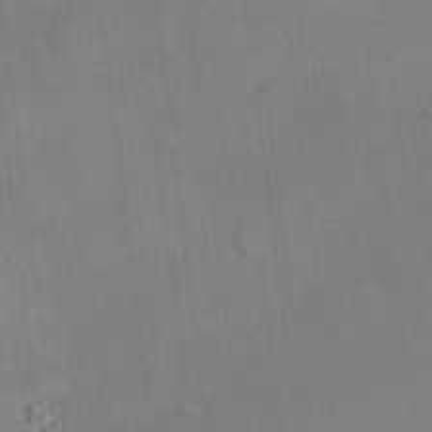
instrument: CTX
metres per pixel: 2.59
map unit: eHh
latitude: -8.5574
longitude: -69.1781
